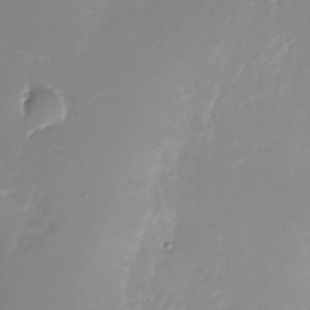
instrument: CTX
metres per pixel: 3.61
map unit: Nhu
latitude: -28.4818
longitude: -79.9717
